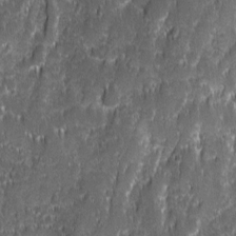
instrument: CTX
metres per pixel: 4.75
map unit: Ave
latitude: 9.7639
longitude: -104.8947
